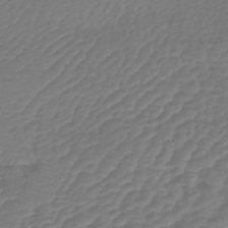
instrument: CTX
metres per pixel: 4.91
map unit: lHb
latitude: -43.1242
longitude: 81.3699
